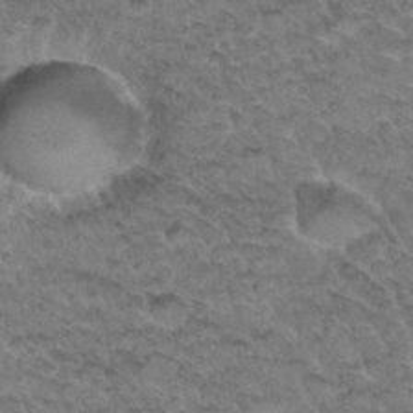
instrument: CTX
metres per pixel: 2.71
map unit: Hto
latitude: 33.7072
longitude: -48.1389
